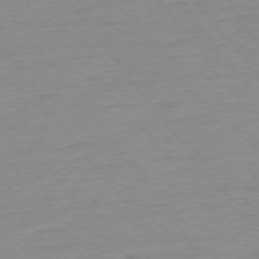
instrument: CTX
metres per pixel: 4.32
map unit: Ap
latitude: -75.3888
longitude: -80.5924
